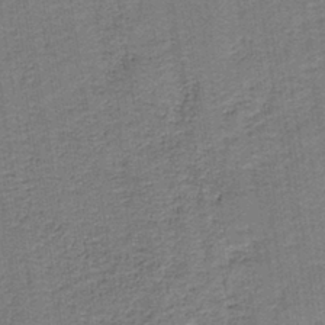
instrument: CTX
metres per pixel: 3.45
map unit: HNb
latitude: -38.9920
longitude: 50.3873
